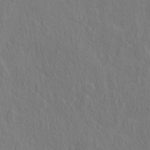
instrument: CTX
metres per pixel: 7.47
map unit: eHh
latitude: -2.5951
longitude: 15.5966
